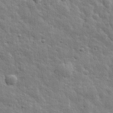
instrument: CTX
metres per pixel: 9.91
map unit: eHh
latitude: 31.8206
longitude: -78.6302
